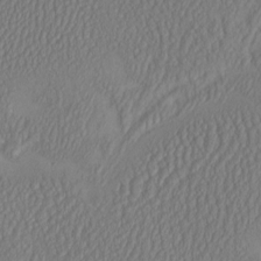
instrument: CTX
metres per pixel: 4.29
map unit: HNhu
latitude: -2.1227
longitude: 13.1809
